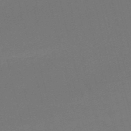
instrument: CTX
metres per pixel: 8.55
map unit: HNb
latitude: -50.9164
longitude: -41.7449
